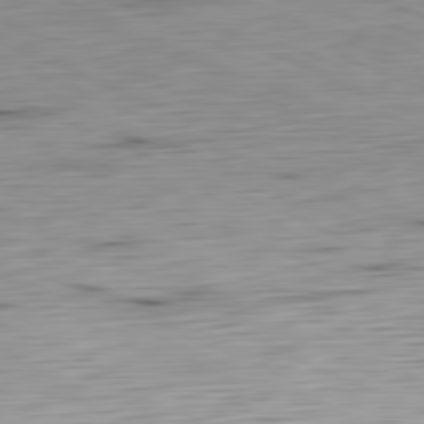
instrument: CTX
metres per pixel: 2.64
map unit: Ap
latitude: -81.5021
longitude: -68.0633
